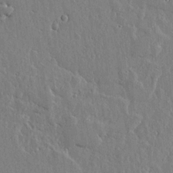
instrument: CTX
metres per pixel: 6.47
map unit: lHvf
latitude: 19.0836
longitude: -115.9339
